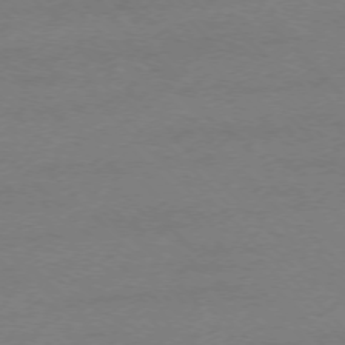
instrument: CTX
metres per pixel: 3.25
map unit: Ap
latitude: -75.2943
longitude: -78.1011
